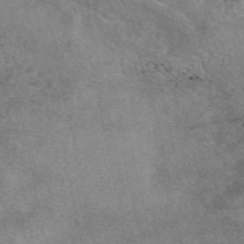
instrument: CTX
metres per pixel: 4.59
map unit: eAb
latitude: 49.0081
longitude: 121.8233
